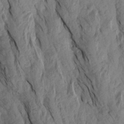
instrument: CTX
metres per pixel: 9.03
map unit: Aa
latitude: 18.9136
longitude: -146.8569
